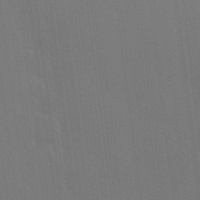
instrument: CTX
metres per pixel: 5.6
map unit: Hve
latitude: 22.7246
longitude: 146.9919
